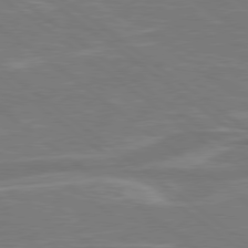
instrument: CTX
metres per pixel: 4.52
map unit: Hpe
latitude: 78.5546
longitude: -127.0270
